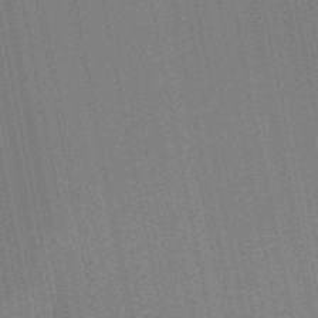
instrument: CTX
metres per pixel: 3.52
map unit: HNb
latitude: -52.0283
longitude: -45.5560
